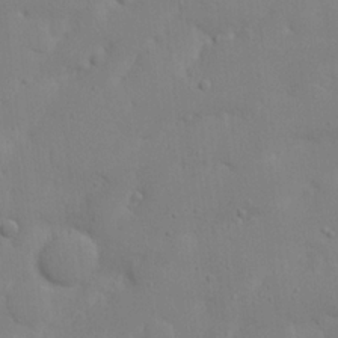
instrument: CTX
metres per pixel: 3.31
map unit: Nhu
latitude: 21.0837
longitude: -73.4049
